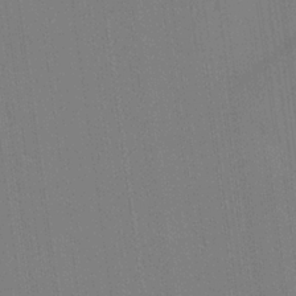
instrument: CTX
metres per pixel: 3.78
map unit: lAvf
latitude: 25.2348
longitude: -111.3860
